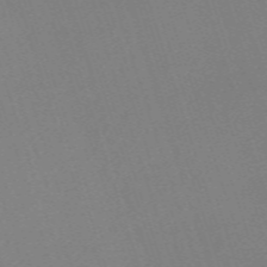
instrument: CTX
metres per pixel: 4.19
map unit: eHh
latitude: -62.5007
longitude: 50.3873
